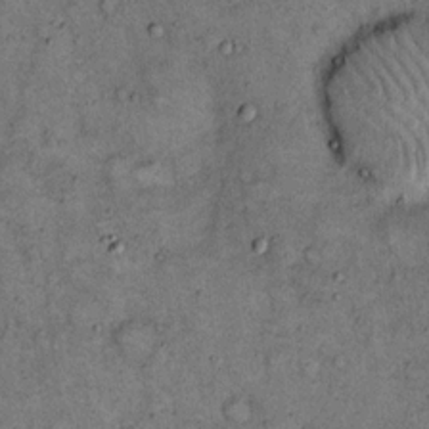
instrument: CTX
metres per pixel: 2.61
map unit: eHh
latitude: 15.9906
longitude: -62.2523
